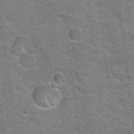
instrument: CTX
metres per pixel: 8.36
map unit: Hto
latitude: 20.9892
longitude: -49.3293
